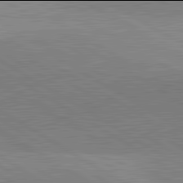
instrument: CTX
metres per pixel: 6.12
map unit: lApd
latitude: 81.9906
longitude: 139.9745
